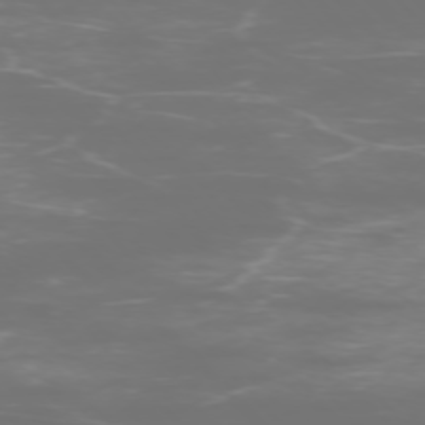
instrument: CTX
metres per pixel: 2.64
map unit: Ap
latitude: -75.6155
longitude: -75.5560
